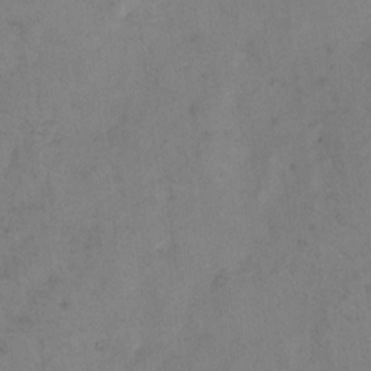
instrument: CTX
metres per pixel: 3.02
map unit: eHh
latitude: 9.4804
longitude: -62.8758
